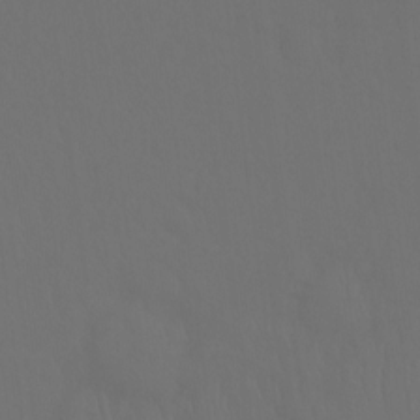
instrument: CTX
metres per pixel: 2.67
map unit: Ht
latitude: -7.8989
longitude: -31.4049
